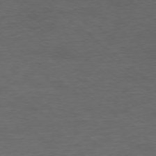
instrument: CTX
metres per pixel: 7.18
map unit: Ap
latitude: -77.1998
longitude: -76.0444
